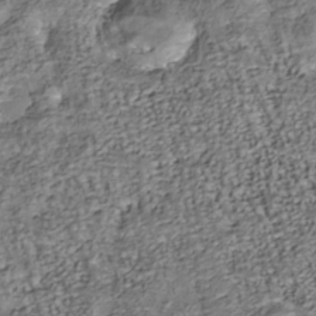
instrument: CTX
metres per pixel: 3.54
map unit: Nhu
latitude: -38.5007
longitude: -81.5371
